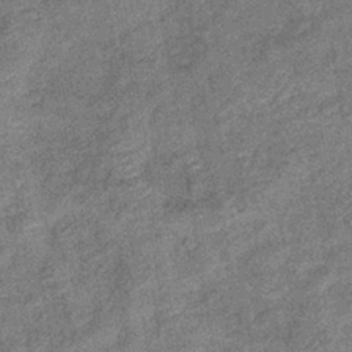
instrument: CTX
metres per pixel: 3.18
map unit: eHb
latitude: -39.9745
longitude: 79.2376
